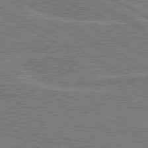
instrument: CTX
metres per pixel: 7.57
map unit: lApd
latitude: 80.5168
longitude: 118.7841
